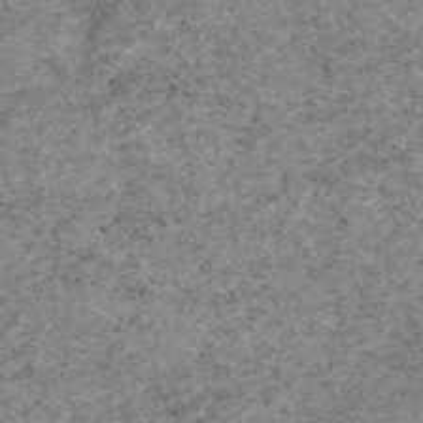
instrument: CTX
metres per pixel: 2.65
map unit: eAb
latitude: 47.0459
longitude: 118.5574
